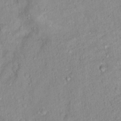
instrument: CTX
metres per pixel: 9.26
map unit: Nhu
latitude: 16.9136
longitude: -32.1767
